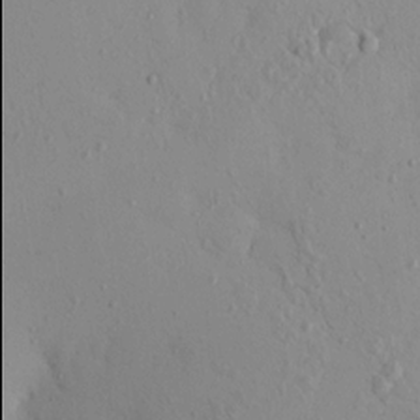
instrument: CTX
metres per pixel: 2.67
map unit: eHh
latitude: -0.5574
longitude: 18.0094
